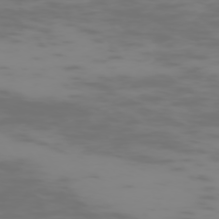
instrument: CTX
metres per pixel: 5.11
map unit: Hpe
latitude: -74.0661
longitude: 5.8233
